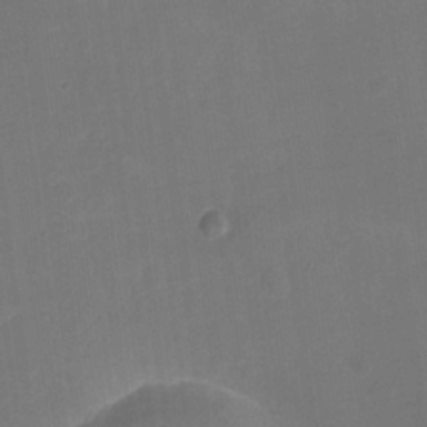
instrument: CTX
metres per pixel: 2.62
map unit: Nhu
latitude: -17.1620
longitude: -56.4789
